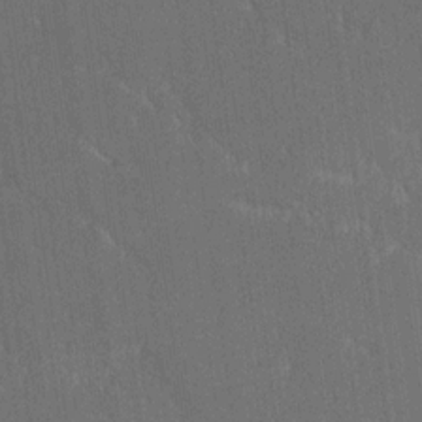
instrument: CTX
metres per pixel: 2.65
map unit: Ave
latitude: 20.4412
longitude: -136.8569
